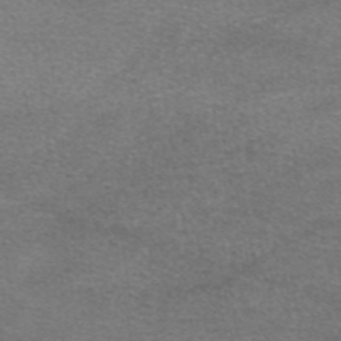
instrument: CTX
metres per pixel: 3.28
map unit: eAb
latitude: 46.2712
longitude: 103.0675
